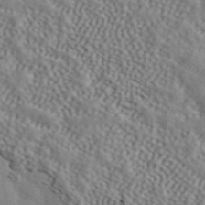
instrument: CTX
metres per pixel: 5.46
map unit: ANa
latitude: 43.2726
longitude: 48.9164
